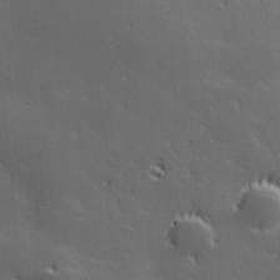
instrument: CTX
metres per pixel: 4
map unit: Hve
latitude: 27.8772
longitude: 144.4629
